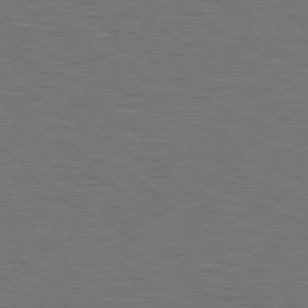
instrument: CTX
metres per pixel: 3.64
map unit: lApd
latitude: 78.8002
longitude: -177.8016
